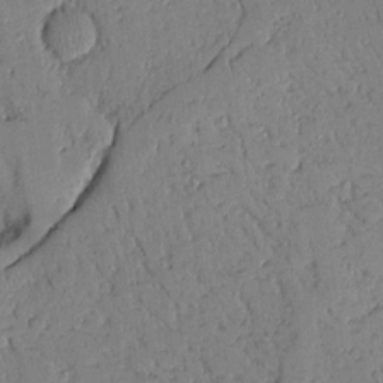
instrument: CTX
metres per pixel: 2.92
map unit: Aa
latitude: 11.1781
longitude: -128.4034
